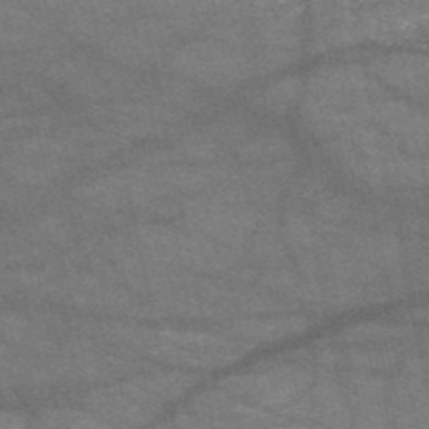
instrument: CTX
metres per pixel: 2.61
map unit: HNb
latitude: -52.4251
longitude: -42.6680
